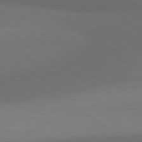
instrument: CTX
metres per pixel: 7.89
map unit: lApd
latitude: 80.8380
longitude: 160.7841
